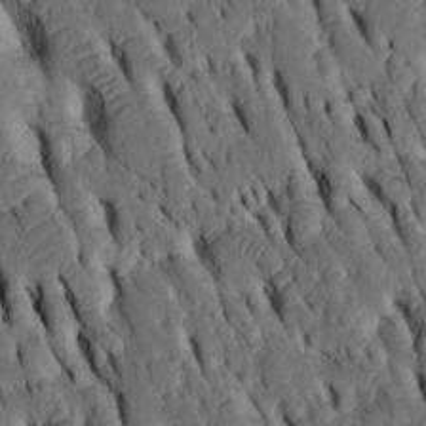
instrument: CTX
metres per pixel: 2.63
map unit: Htu
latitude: -3.1431
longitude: 151.2942
